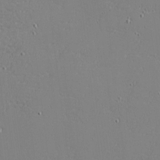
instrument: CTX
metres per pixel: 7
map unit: eHh
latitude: -3.9367
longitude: -80.8002
